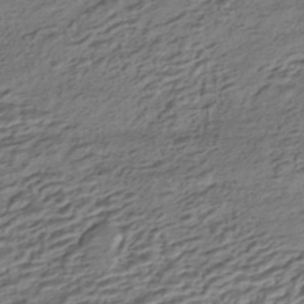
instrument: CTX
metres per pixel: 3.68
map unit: HNhu
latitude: -43.1809
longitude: 105.4454
